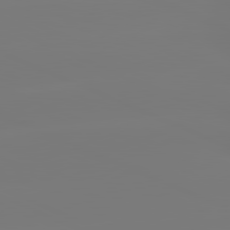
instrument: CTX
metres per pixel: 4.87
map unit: lApd
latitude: 81.5371
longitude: -149.6883
